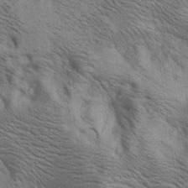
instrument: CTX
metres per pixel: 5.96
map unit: lAa
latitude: 19.0836
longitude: -139.7072
